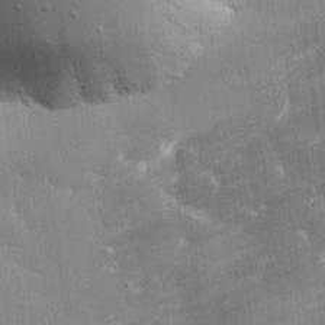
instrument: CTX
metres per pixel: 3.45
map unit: eHh
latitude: 24.7246
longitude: -90.1389
